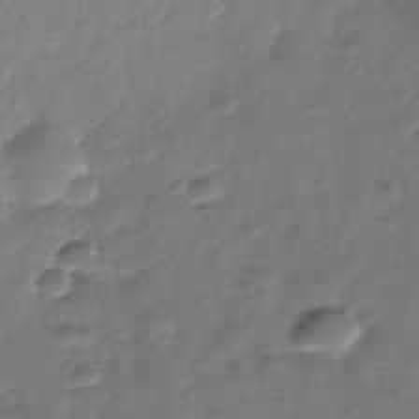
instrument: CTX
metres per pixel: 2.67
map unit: Nhe
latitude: -34.7274
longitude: -88.6302
